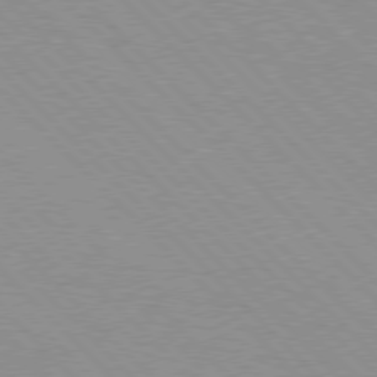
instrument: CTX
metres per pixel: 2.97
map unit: Hpe
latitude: 77.0269
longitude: -153.0837
